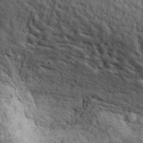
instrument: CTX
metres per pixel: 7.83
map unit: ANa
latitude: 42.8380
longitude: -88.7625
